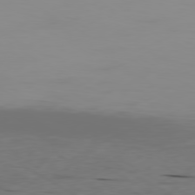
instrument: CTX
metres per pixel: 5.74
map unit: Ap
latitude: -80.4629
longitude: -93.9906
